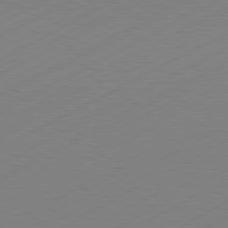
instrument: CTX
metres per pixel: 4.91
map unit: Hpe
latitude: -81.7856
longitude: 13.6533
